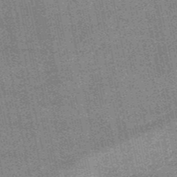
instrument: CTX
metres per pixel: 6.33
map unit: HNb
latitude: -52.2739
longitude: -42.1389
